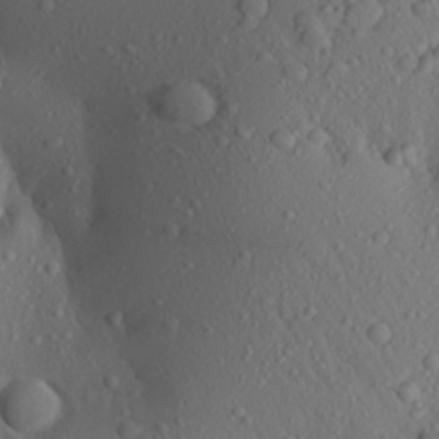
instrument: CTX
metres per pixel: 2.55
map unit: Aa
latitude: 23.1403
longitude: -146.8380
